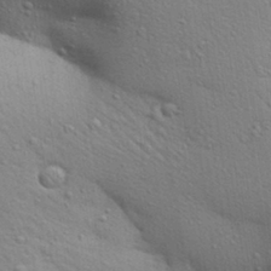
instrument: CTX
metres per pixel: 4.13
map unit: Aa
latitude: 30.1200
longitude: -147.7450
